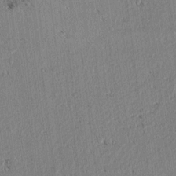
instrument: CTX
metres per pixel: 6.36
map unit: lAvf
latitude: 3.3859
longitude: -106.0822
